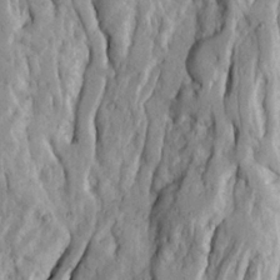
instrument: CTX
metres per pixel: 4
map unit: Ave
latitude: 22.8947
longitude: -132.4790
